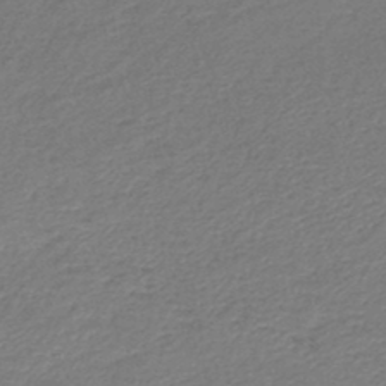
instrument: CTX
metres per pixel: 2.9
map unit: lHb
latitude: -44.8030
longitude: 59.2753
